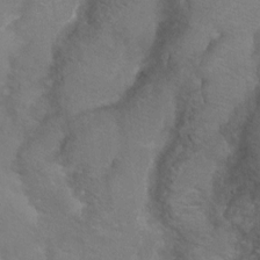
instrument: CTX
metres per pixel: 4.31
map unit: Hto
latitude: 7.0269
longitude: -30.8191
